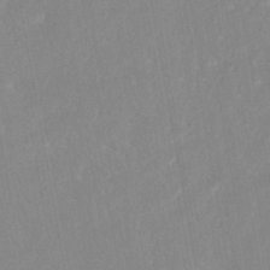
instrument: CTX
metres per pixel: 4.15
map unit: ANa
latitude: -44.6519
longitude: 104.1794
